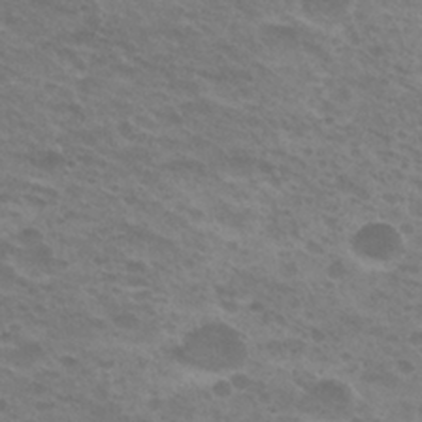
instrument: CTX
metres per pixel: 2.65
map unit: Hto
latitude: 26.4034
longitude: -29.4426
